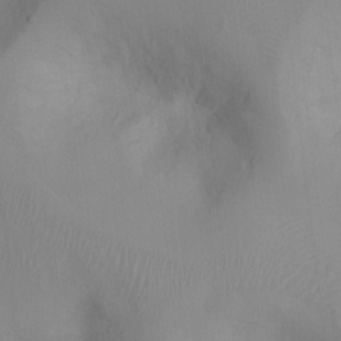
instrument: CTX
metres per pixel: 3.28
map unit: Ht
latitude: -1.9179
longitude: -16.1200
